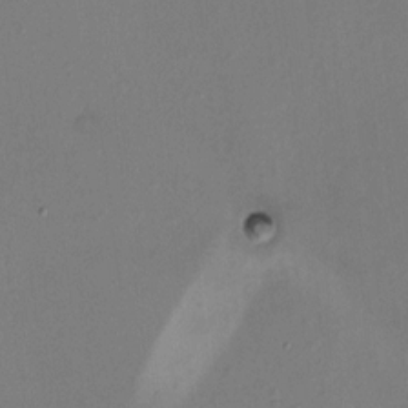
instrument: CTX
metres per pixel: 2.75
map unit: HNhu
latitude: 7.1970
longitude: -0.1955
